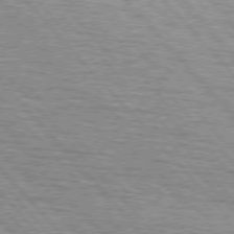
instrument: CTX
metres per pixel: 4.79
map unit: lApd
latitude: 75.8205
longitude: -83.1025
